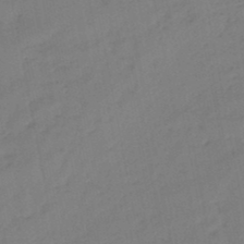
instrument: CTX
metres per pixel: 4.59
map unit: eHb
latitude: -46.8030
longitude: 80.8975
